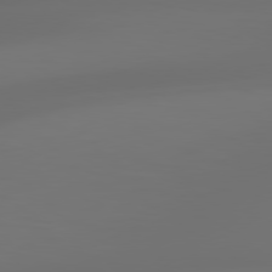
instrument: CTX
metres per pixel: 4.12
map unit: lApd
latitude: 79.3671
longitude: -138.1011
